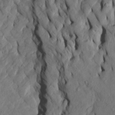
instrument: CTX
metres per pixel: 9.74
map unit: Htu
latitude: -3.2375
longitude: 157.2565
